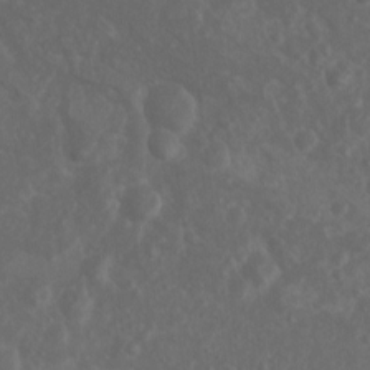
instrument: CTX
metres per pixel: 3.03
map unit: Nhu
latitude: 7.5182
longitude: -19.8772
